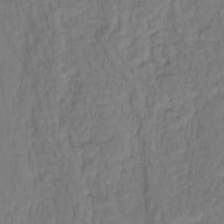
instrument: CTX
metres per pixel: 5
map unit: lHb
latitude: -37.3887
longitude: 58.8030
